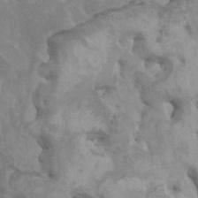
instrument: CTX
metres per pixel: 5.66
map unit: HNhu
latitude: 6.1578
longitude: -1.6694
